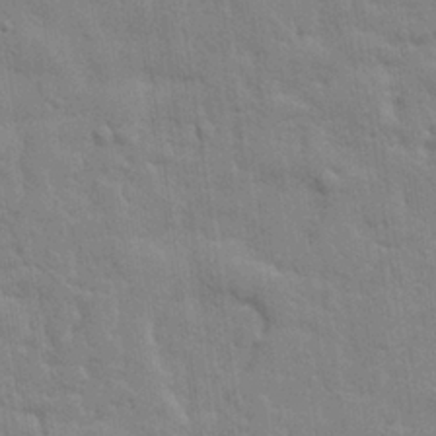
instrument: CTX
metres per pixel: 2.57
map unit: eHh
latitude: 28.6490
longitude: -76.6112
